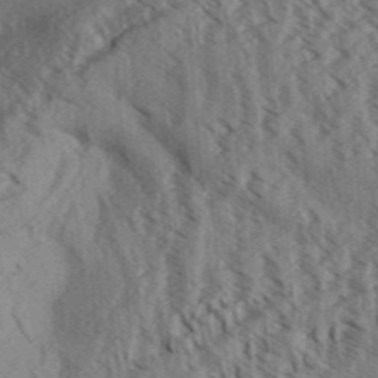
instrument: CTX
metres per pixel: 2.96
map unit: Aa
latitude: 32.2900
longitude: -138.9703
